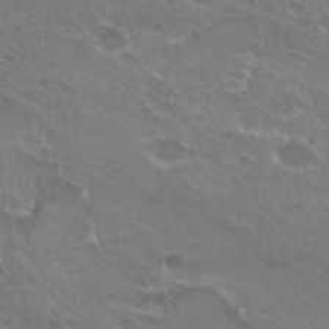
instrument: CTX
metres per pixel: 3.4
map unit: Hto
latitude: 25.0458
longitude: -38.6490
